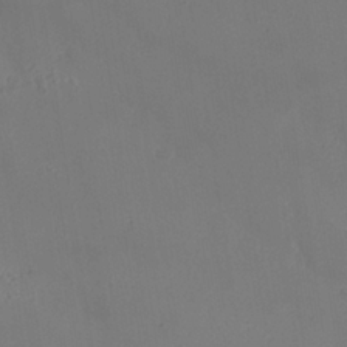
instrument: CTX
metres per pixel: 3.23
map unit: Nhe
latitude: -36.6518
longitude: 139.0109
